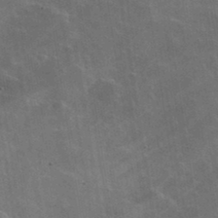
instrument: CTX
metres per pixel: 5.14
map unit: lHvf
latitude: 35.6316
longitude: -92.0255
